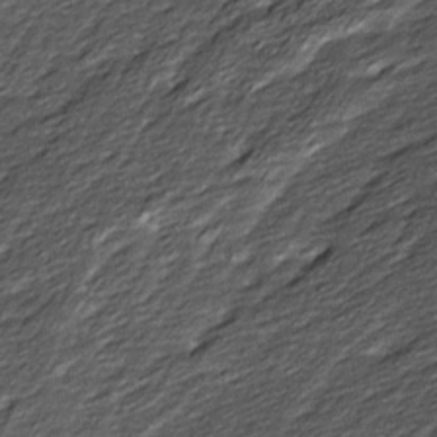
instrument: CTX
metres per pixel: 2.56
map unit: Ave
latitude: 16.2145
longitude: -136.7247
